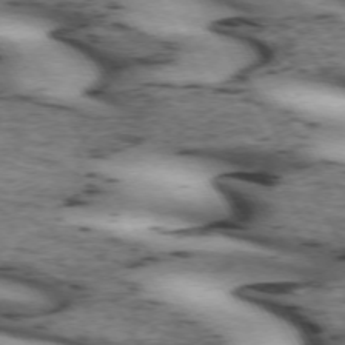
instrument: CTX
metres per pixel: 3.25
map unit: lApd
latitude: 71.8205
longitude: -52.0822
